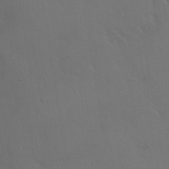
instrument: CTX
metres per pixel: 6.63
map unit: Hto
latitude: 18.6868
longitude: -56.2900
